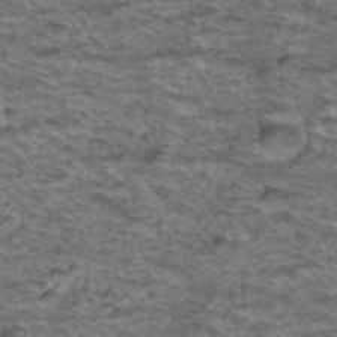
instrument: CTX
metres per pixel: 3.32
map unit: Hto
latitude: 38.1578
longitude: -44.2144
